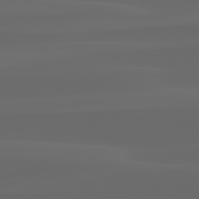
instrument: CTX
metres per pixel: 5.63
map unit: lApd
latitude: 80.0444
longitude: -95.4805
